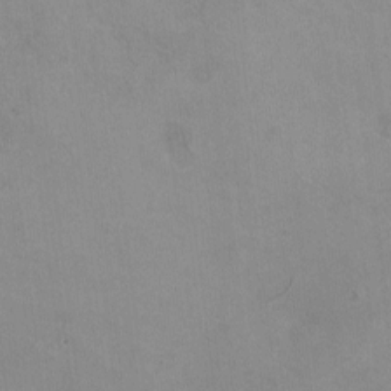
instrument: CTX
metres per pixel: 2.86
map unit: HNhu
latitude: -1.3510
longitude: -1.8961
